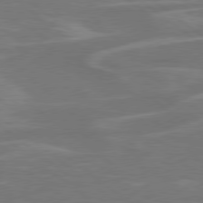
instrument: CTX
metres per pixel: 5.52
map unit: Hpe
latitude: 78.4601
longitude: -126.7813
